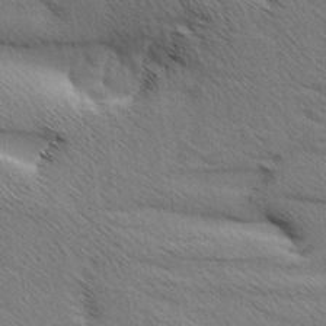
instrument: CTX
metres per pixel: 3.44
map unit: Aa
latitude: 6.5546
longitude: -136.9892
